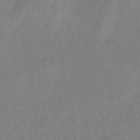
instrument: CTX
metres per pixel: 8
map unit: eHb
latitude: -41.0486
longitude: 79.4076
